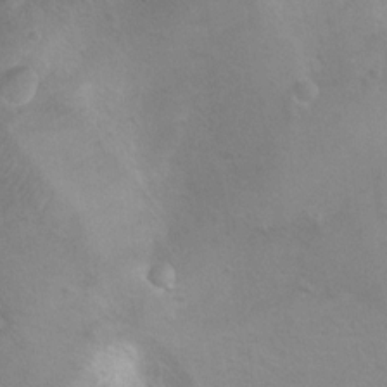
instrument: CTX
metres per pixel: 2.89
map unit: Nhu
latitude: 9.3293
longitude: -22.9325
